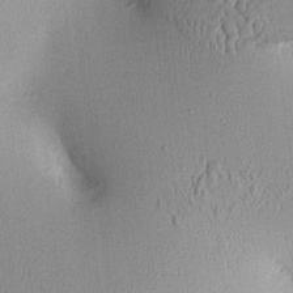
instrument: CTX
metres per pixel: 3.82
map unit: Aa
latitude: 10.0444
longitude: -128.5357
